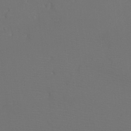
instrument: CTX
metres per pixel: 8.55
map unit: Htu
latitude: -7.2565
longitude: -32.7435
